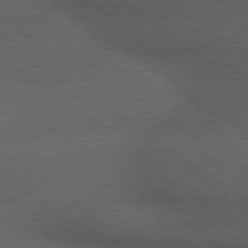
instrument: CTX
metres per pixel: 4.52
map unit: lApd
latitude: 79.8584
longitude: -176.6868
